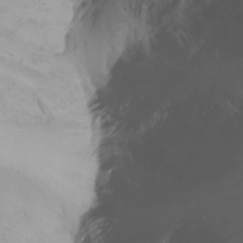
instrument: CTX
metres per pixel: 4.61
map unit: Nhu
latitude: -7.3509
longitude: -69.6883
